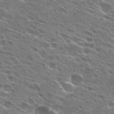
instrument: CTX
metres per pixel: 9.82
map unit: Hto
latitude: 27.4615
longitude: -44.4601
